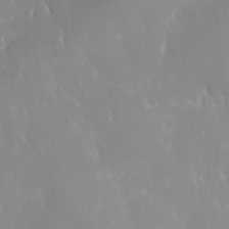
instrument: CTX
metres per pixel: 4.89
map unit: HNhu
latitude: 0.7435
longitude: -4.2145
